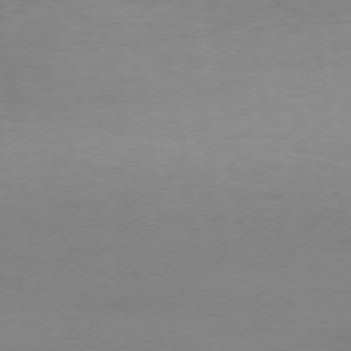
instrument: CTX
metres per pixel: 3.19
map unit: Ap
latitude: -76.7841
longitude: -73.3482
